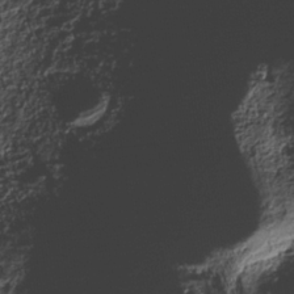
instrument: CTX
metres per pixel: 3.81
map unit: Nhe
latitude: -38.1984
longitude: -147.8773
